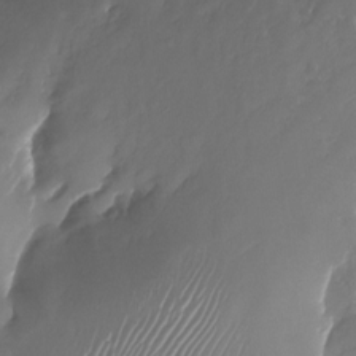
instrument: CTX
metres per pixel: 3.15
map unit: Nhu
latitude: -23.8612
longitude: -71.7449
